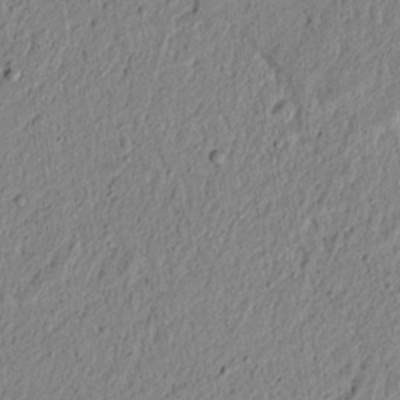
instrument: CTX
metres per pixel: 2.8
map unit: lAvf
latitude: 5.9906
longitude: 165.1431
